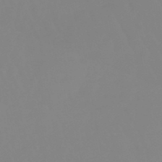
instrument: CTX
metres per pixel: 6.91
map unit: eHb
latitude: -49.7856
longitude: 74.5385
